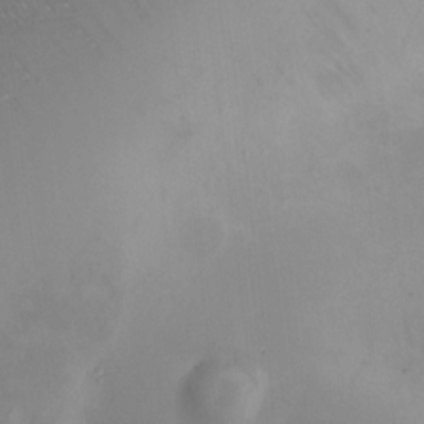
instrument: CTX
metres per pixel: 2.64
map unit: HNhu
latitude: 10.3845
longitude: 11.6533
